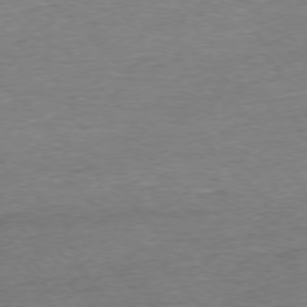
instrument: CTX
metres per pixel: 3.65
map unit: Ap
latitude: -76.8219
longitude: -97.4804
